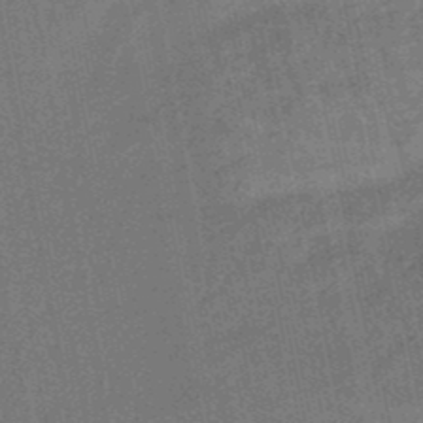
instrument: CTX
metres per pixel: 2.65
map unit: lHb
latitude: -49.1620
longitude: 73.8233
